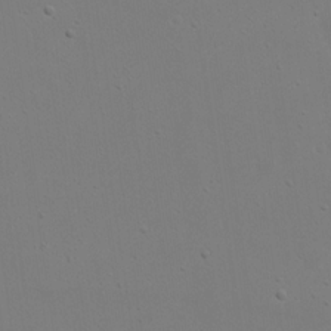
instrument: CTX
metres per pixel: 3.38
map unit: eHh
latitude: 18.5168
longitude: -71.7638
